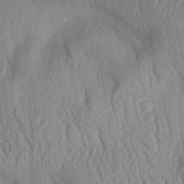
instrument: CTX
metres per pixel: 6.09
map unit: Aa
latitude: 30.6302
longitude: -144.3845
